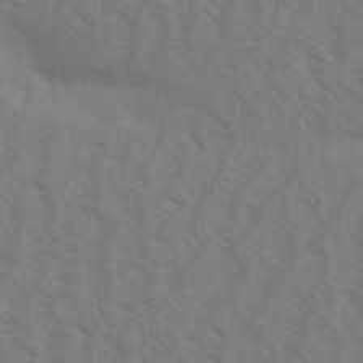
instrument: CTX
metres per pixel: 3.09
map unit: Aa
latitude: 31.6316
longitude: -139.3482
